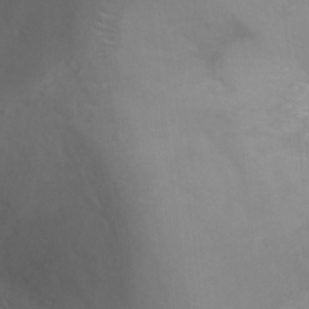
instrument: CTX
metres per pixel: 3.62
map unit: Ht
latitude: -2.0849
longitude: -33.7072
